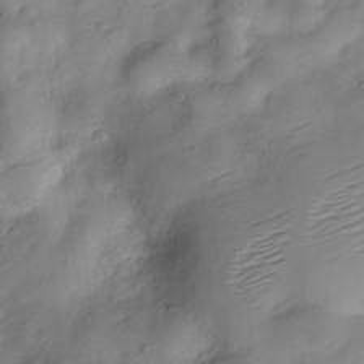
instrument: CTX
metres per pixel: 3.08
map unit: Hve
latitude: -28.7652
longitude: 93.5966
